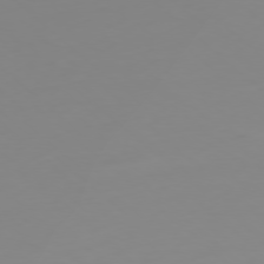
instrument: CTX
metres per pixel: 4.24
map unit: Ap
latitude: -78.5573
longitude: -64.5735
